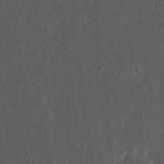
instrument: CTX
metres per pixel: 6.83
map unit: eHh
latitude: 22.7435
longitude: -70.1200
